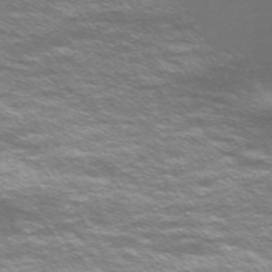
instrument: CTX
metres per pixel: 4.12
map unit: Nve
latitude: -59.1998
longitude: 57.6155
